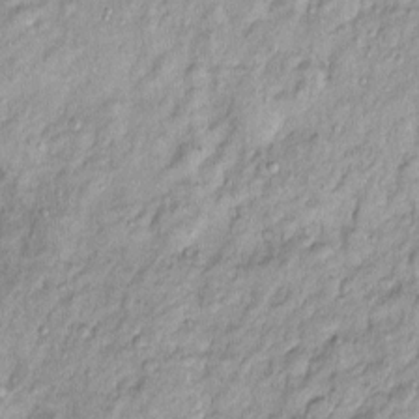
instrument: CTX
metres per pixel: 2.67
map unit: Htu
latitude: -5.2187
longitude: 158.7652
